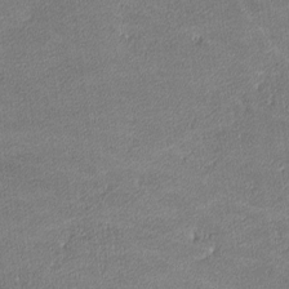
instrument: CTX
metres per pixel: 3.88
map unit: lHvf
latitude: -11.8234
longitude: -103.8961
